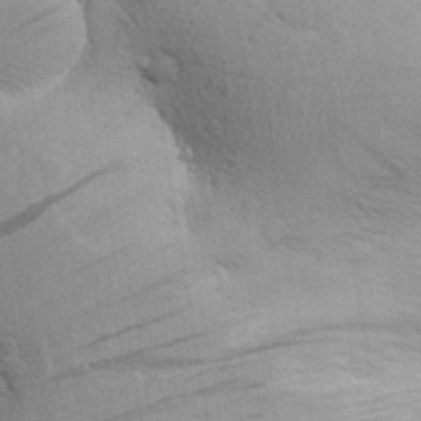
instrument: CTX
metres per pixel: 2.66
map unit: Aa
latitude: 26.9703
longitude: -143.4993
